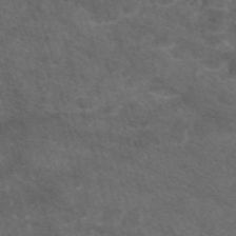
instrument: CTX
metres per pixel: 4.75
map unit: eAb
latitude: 47.5560
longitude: 117.8044
